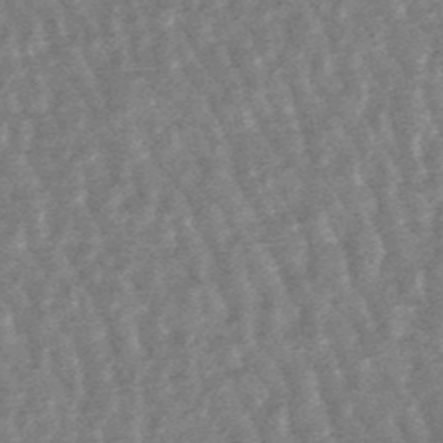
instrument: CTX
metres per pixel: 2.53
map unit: lHb
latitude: -48.0094
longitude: 79.8422
